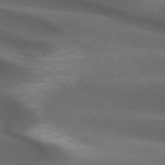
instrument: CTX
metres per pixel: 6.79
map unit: lApd
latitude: 73.1026
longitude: -52.2145
